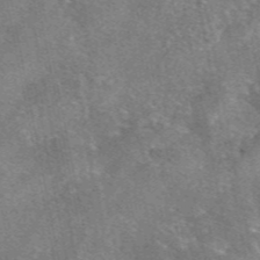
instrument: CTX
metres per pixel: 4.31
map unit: eAb
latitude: 47.0837
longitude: 103.0109
